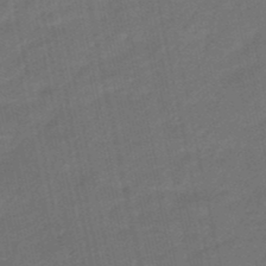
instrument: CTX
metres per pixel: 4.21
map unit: eHb
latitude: -47.5777
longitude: 87.6155
